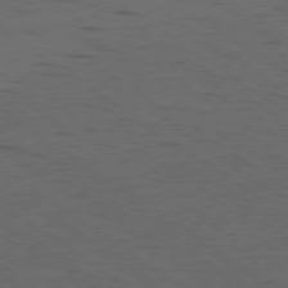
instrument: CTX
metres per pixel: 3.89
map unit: Ap
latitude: -79.4832
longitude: -99.0647
